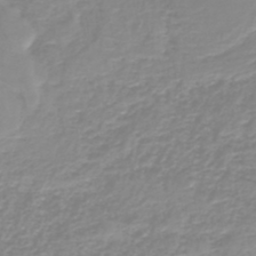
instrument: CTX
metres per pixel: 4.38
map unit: lHb
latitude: -44.0094
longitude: 54.1984
